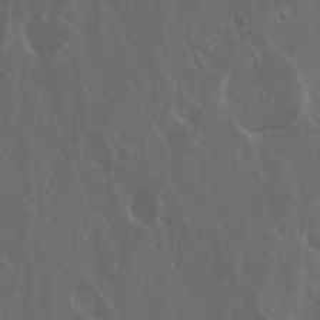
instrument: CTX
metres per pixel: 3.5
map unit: Hto
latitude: 19.5749
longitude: -57.0458
